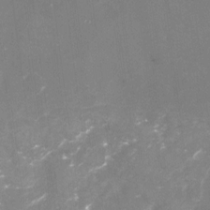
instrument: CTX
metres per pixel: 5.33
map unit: Nhu
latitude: -22.0283
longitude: -56.8946
